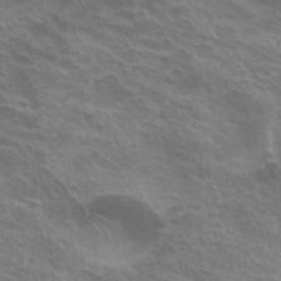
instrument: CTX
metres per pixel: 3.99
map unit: Hto
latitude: 25.1214
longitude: -38.4223
